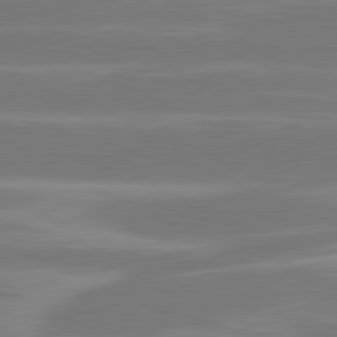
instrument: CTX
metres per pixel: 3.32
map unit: lApd
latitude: 81.3671
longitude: -131.2348
